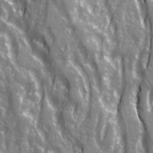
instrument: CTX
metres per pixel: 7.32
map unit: Ave
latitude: 21.3860
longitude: -133.2537
